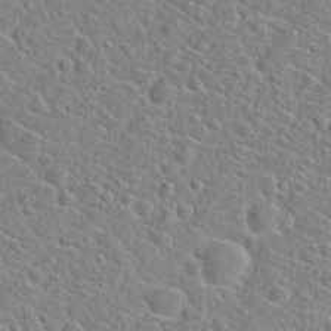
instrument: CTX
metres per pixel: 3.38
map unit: Hto
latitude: 21.3293
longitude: -44.9891
